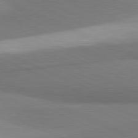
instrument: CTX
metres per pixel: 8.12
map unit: lApd
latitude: 81.4804
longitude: 161.3321
